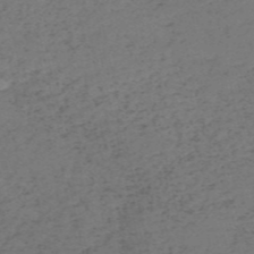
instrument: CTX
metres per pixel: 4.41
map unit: HNb
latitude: -55.7289
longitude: -43.6316
